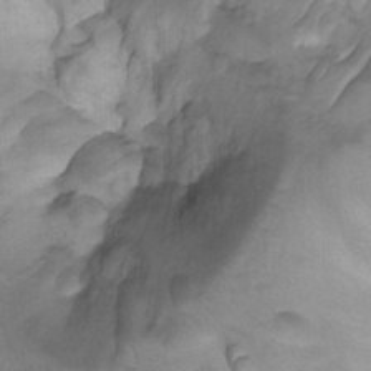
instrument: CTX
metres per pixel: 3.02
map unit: Ht
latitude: 3.9150
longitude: -29.3670
